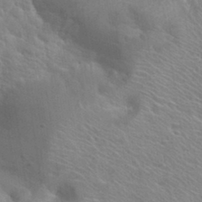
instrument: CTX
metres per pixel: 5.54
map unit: Hto
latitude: 33.9150
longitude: -39.6505
